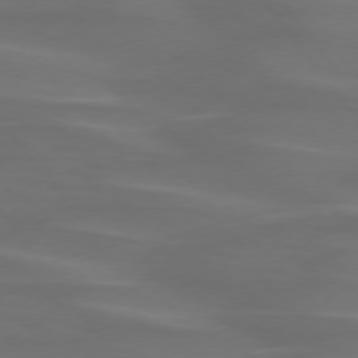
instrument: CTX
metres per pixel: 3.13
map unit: lApd
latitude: 74.9514
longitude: -79.8395
